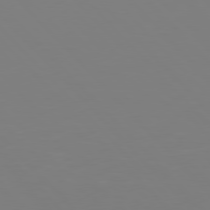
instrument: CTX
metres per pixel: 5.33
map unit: Hpe
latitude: 77.3103
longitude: -174.2901
